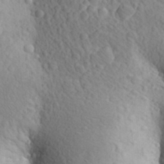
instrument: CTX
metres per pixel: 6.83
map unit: Aa
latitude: 27.0459
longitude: -149.1592
